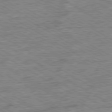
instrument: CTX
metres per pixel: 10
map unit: Ap
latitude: -80.4440
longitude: -77.8016
